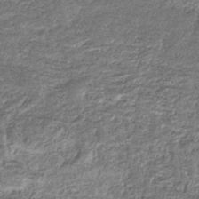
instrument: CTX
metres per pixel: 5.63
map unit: eHb
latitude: -36.1039
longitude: 79.0108
